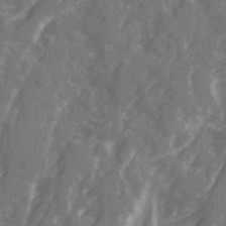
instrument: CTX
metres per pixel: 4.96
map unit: Ave
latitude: 21.2159
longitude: -132.1011
